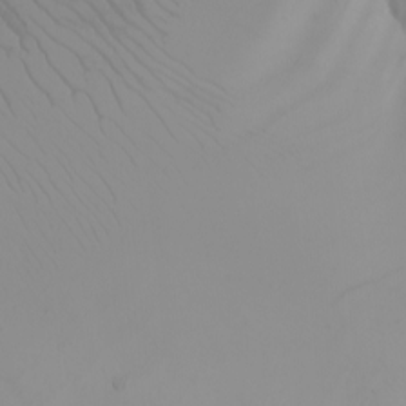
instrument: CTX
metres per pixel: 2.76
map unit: Nhu
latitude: -6.3117
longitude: -95.8395
